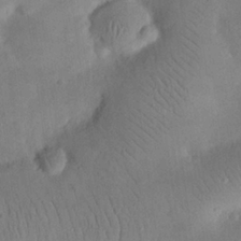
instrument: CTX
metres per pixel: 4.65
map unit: eHh
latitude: 25.7827
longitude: -68.1767
